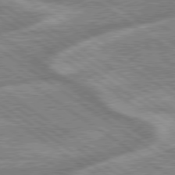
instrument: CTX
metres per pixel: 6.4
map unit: lApd
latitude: 79.2348
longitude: -169.8772
